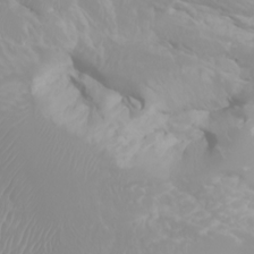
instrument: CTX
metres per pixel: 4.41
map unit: Htu
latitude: -0.5952
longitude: -75.9150
